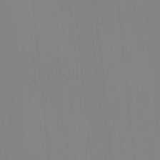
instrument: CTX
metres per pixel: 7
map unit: Ave
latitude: 3.0647
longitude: -112.8191
